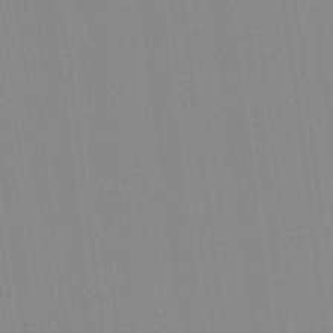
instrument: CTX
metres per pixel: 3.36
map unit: Hto
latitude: -8.0661
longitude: -48.5357
